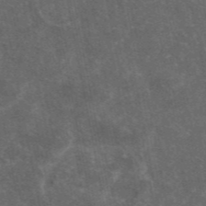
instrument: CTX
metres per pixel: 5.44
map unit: eAb
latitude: 46.5168
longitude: 119.3132
